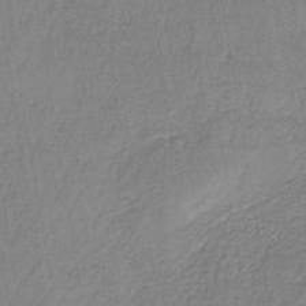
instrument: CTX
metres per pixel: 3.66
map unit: lHb
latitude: -38.5763
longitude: 61.5399
